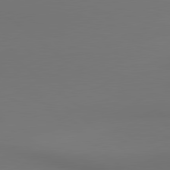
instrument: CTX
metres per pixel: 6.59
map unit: lApd
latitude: 80.6113
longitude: 154.4818
